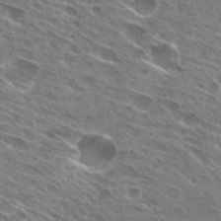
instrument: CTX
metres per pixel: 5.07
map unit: Hto
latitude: 29.1025
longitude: -44.5923
